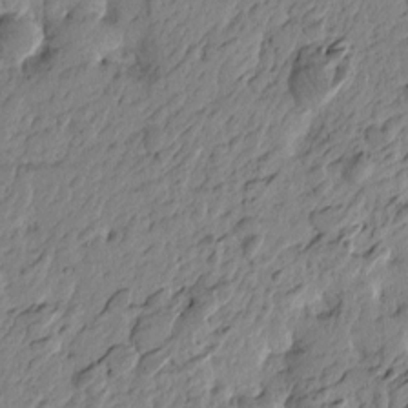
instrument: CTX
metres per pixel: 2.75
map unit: Htu
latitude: -4.2361
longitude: 179.2754
